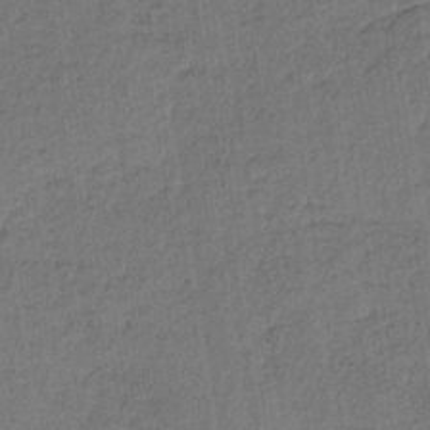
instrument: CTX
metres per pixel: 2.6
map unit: lHb
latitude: -35.3888
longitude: 62.9352
